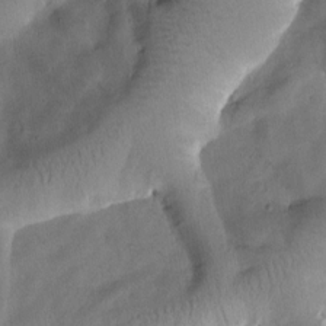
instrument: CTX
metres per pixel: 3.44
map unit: Htu
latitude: 0.3656
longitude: 175.7099
